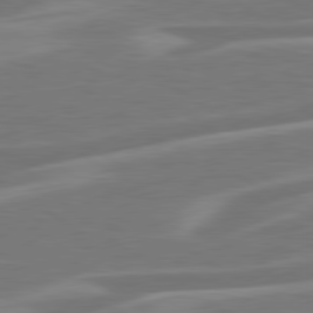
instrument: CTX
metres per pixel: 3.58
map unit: lApd
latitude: 79.8017
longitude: -127.1403
